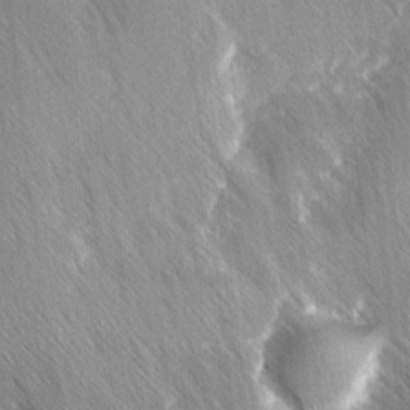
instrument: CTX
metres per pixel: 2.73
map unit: Ave
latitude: 8.6302
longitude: -104.8569
